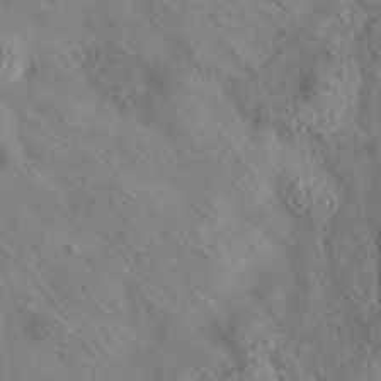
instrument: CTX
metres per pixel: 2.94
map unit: eAb
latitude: 35.2914
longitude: 110.1605
